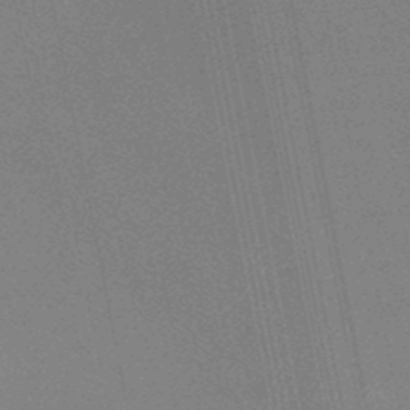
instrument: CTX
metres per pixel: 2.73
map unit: lHb
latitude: -48.1228
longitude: 68.7841
